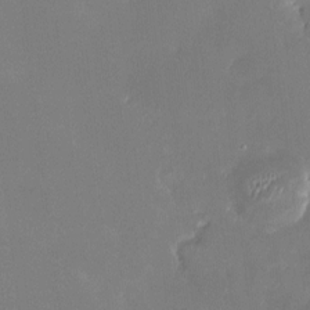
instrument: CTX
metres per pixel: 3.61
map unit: HNhu
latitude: 6.8569
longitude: 5.2754
